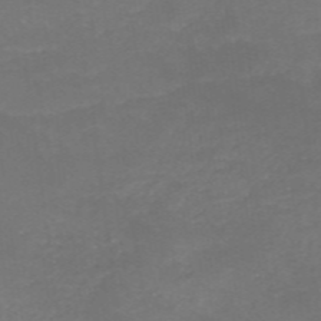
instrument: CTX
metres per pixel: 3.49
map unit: HNb
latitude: -49.8423
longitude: -45.4048
